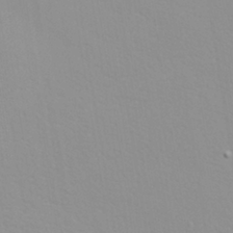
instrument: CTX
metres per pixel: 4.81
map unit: Nhu
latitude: -0.1606
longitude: -78.5546
